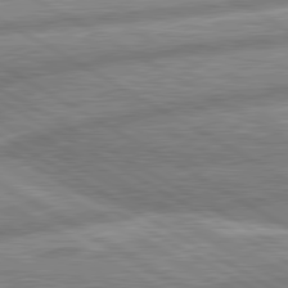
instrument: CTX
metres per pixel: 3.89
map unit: lApd
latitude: 80.5546
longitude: -165.4615
